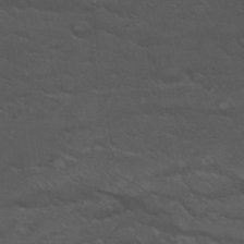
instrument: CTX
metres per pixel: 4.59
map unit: Hto
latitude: 32.1956
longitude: -50.6868
